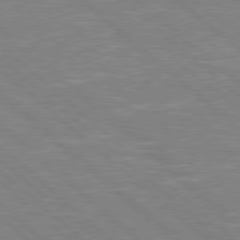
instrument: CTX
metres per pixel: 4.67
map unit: Hpe
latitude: 78.1767
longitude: -152.5168
